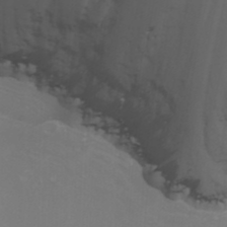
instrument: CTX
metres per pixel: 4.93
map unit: Nhu
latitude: -1.3132
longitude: -78.1956
